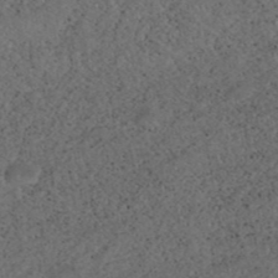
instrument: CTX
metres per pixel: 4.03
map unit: ANa
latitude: 41.6693
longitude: 26.4629
